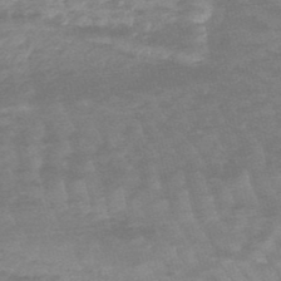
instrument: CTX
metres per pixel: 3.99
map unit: lHb
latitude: -48.0472
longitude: 83.1242
